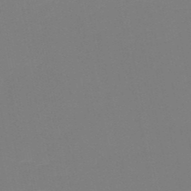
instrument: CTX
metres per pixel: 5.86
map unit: HNb
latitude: -50.5574
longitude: -45.7449
